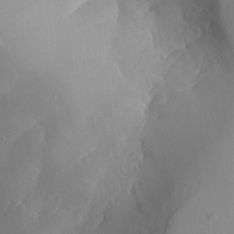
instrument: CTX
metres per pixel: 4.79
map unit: Aa
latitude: 23.2159
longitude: -127.1403
